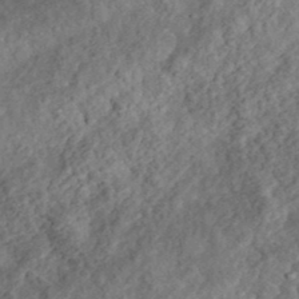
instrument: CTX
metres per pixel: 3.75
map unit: eHh
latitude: 35.7260
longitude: -79.1026
